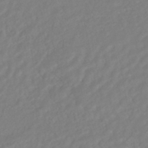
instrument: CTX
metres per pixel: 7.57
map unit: HNhu
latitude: -44.8975
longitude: 103.3699
